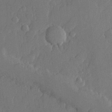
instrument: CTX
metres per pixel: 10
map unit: lHvf
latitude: 22.8002
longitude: 145.4266
